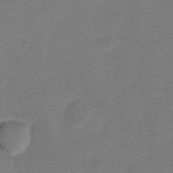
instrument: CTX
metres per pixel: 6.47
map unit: Nve
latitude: -21.3698
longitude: 106.6519
